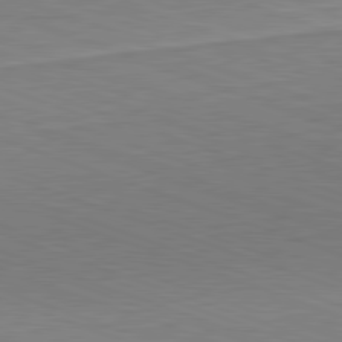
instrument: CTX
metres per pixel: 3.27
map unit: Hpe
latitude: -82.5385
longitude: 13.5777
